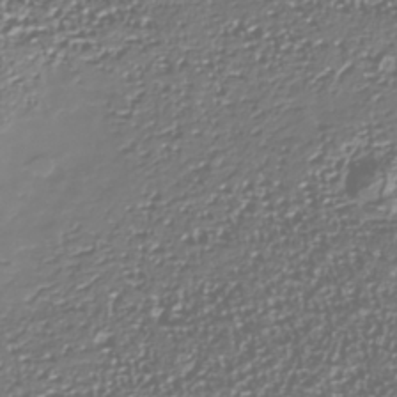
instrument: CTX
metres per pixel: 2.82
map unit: Nhe
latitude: -36.9919
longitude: -90.0255
